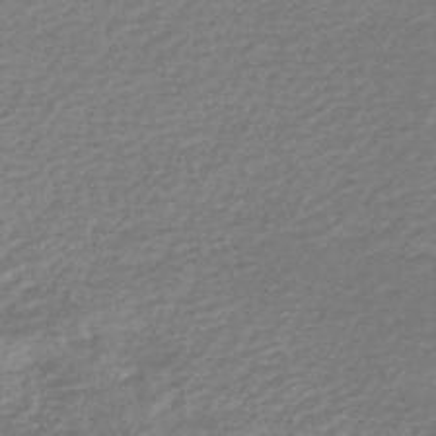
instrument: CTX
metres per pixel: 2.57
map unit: HNb
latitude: -48.4062
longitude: 60.4062
